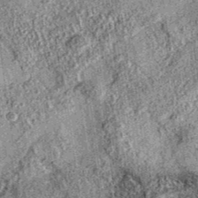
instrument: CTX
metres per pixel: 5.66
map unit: eAb
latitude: 36.6679
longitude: 109.3699
